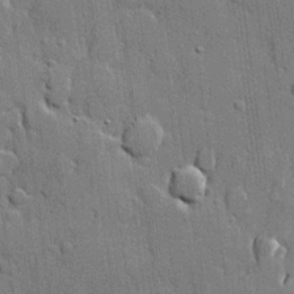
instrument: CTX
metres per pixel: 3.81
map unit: lHvf
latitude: 21.0648
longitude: 145.7667
